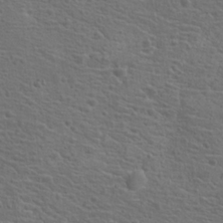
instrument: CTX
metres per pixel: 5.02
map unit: Hto
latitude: 19.0836
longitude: -42.2712
